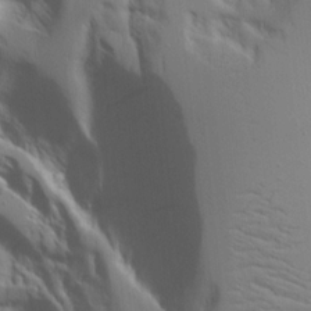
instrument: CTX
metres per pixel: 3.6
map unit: Aa
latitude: 20.6491
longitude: -124.1577
